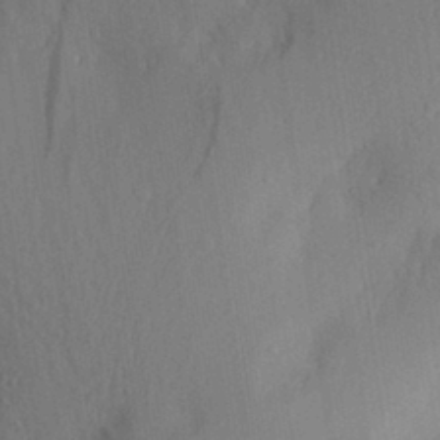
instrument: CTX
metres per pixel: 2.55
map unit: Aa
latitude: 29.8394
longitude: -145.4804
